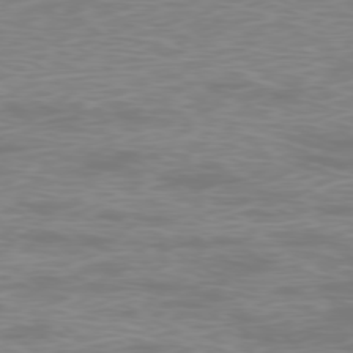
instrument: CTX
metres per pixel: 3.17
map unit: Ap
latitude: -78.6707
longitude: -97.2537
